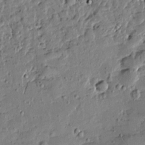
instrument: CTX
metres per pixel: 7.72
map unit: Htu
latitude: 0.5357
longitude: -178.6680
